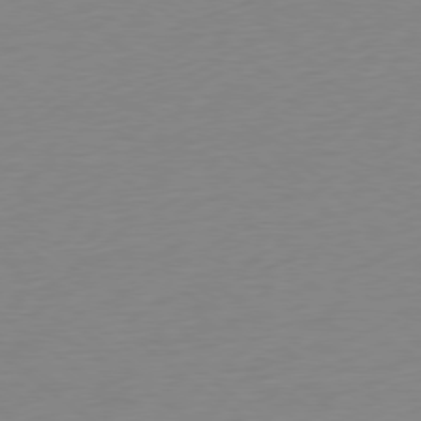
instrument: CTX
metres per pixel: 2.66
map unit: Ap
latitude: -78.6707
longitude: -65.9150
